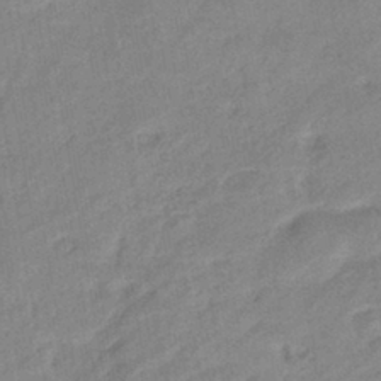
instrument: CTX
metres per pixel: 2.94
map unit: eHb
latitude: -41.0864
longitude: 83.7477
